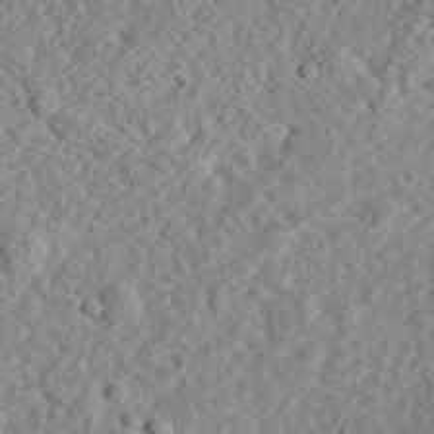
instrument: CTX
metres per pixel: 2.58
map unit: eHh
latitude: 36.5546
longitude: -79.0081
